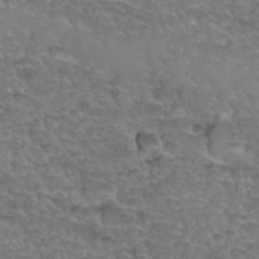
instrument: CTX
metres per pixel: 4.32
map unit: Hto
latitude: 35.1970
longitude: -45.2537
